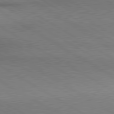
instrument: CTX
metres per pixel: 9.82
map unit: lApd
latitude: 80.3278
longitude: 164.2362
